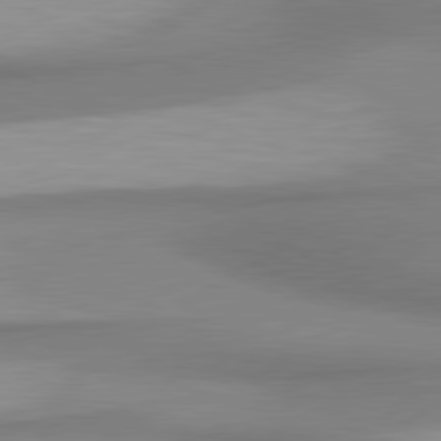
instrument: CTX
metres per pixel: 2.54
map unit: lApd
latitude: 80.8191
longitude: 175.3320
